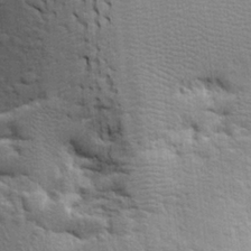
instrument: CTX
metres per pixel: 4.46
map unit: Aa
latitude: 24.4790
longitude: -147.0648
